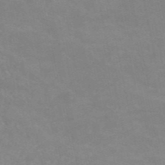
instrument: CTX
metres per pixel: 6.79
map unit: HNb
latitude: -53.9178
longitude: -34.3278
